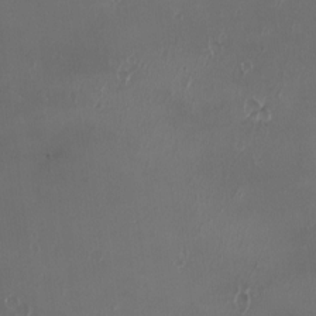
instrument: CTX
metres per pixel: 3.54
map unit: eHh
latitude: -4.1228
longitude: 20.0094
